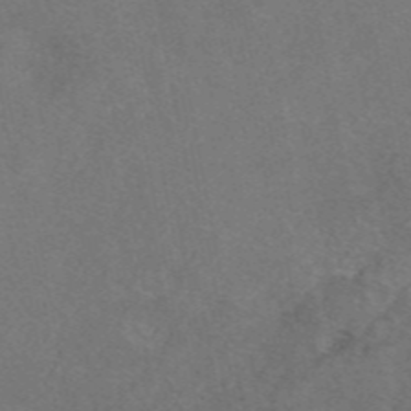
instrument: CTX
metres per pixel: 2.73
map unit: eAb
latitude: 47.8962
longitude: 110.0850
